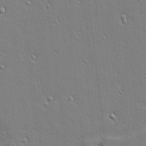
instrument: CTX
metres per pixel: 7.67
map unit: Aa
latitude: 12.4034
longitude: -125.5938
